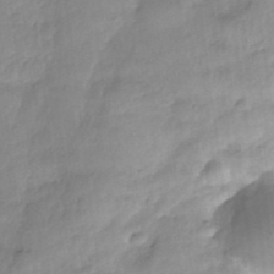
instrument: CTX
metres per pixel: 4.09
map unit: Nhe
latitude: -36.6518
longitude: -179.6883
